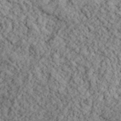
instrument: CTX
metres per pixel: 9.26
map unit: lHvf
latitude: 39.1970
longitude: -87.9339
